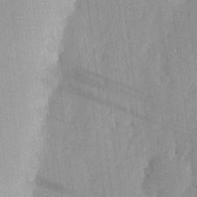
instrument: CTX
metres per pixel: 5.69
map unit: lHvf
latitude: 20.2334
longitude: -115.1970
